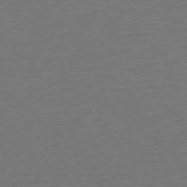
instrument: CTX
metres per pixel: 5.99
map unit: Ap
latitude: -75.6344
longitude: -85.1781
